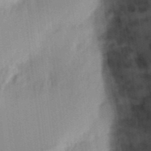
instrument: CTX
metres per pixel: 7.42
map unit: eHh
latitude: 4.9892
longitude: -74.0822
